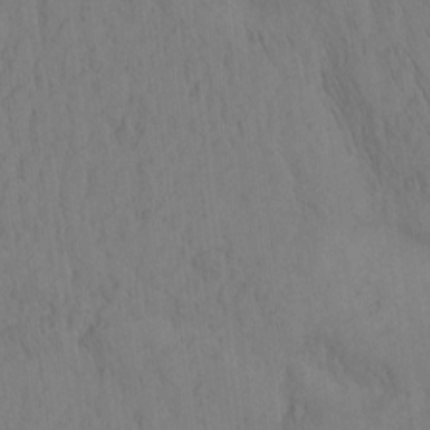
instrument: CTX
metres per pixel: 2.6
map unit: Nhu
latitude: -4.6518
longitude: -151.4237
